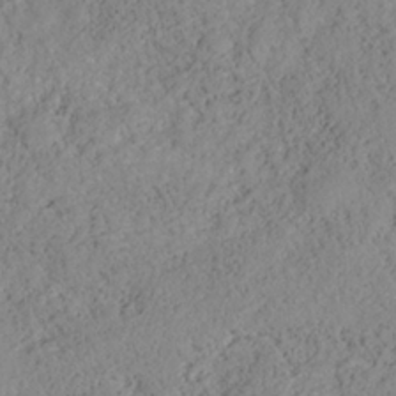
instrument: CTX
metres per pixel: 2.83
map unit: HNhu
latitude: -36.3306
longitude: 33.0865
